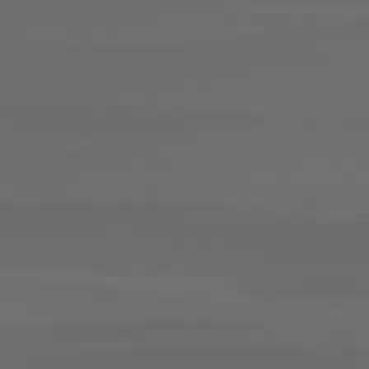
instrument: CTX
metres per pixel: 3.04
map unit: lApd
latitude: 80.0444
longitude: -95.5938
